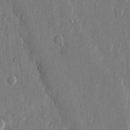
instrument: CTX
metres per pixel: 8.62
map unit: eHh
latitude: 13.5371
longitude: -70.0822
